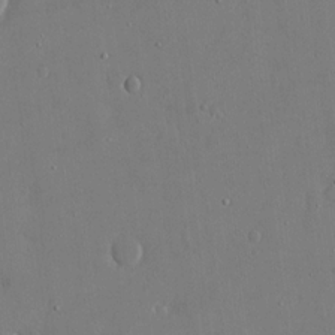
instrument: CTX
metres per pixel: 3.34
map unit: eHh
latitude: 15.3860
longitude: -70.7435
